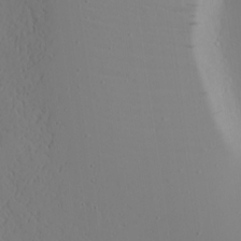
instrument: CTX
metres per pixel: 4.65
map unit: Aa
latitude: 17.4993
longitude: -125.0836
